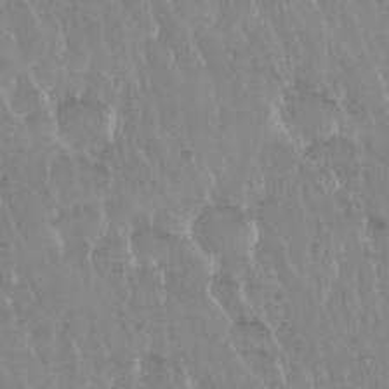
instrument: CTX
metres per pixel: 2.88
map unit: Nhu
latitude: 29.6883
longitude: -56.6868
